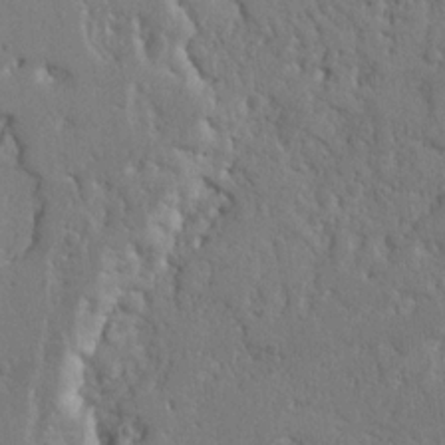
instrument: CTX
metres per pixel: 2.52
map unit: Nhu
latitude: 15.5749
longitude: -78.4034
